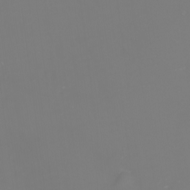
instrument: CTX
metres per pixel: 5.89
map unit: eHh
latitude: -1.3699
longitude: -79.4805
